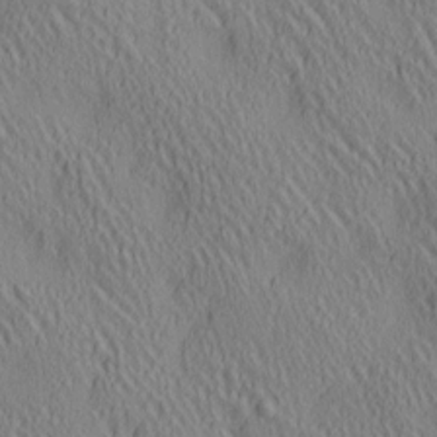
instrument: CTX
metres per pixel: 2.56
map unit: lAa
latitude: 5.1592
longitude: -117.1403
